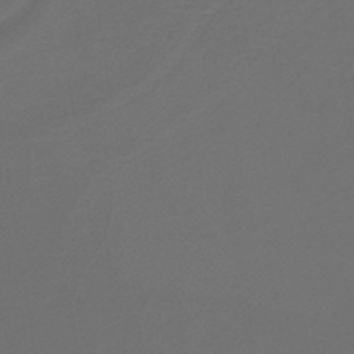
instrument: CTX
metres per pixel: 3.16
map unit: lHb
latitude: -39.7478
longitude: 53.5021
